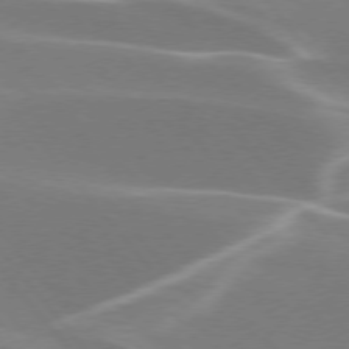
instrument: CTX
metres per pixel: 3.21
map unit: lApd
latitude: 75.2915
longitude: -63.4616
